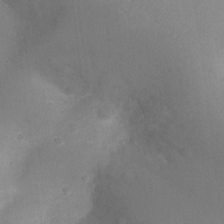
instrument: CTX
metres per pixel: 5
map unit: Ht
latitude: -9.4076
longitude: -24.3089
